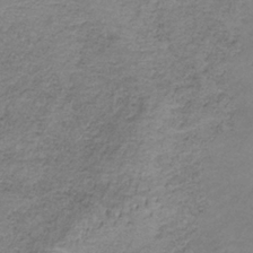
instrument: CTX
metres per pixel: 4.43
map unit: HNb
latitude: -33.8423
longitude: 60.8408
